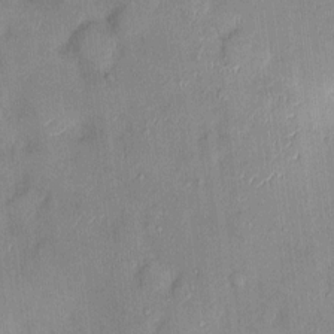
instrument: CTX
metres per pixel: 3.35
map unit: Nhu
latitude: 2.0444
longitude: -14.3090
